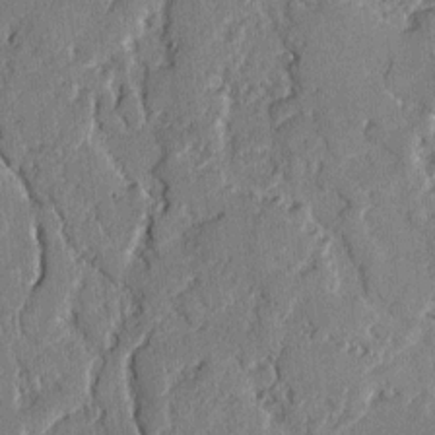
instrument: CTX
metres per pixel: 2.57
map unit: lAvf
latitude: -2.2739
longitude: -108.0633
